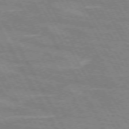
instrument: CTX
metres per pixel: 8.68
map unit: lApd
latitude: 72.1011
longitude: -55.4237
